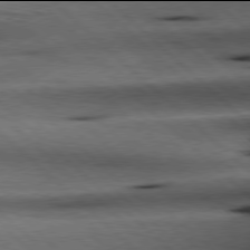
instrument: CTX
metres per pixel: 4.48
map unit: Hpe
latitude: 77.9906
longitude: -127.7072
